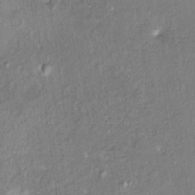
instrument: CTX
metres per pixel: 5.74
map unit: HNhu
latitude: 4.6679
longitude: 8.4818
